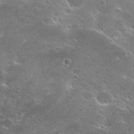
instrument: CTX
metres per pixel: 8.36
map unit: Hto
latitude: 25.3481
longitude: -45.0836
